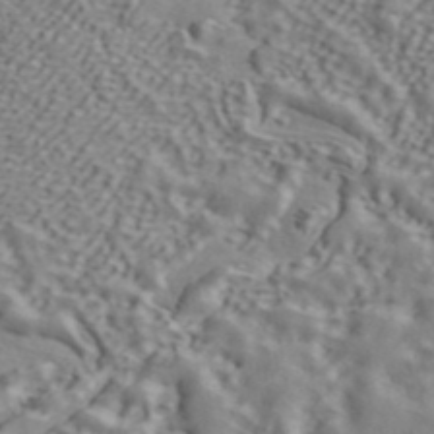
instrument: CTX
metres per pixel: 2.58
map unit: ANa
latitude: 45.1403
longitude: 44.7274
